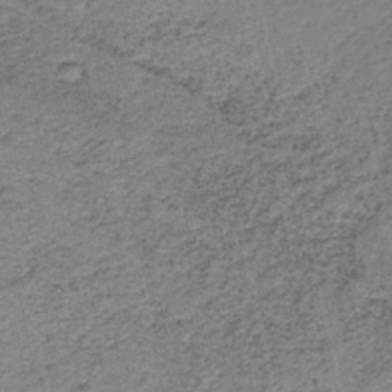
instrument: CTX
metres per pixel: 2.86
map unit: HNb
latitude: -39.6344
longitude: 49.9178
